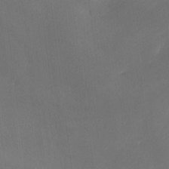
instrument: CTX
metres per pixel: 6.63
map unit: Ave
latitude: -10.8975
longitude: -122.3845
